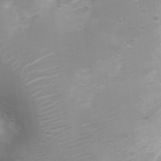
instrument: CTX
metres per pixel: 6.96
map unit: Nhu
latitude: 4.9892
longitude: -17.3671
